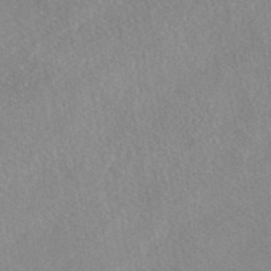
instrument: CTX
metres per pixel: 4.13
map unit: eAb
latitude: 44.5168
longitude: 106.4251
